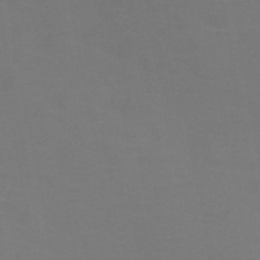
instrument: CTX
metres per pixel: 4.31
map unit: HNb
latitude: -49.0865
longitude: -46.1767
